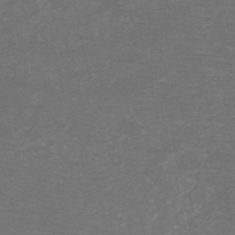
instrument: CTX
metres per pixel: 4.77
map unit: HNb
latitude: -48.6897
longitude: -43.4993
